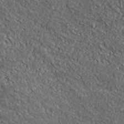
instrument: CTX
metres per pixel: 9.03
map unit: lHvf
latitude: 38.9514
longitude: -87.6127
